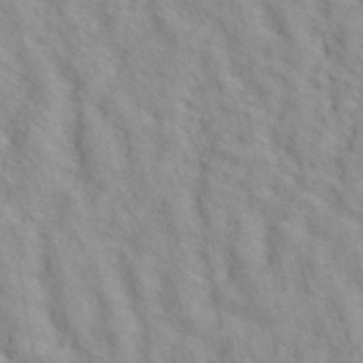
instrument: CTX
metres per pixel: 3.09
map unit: ANa
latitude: 40.7246
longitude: 28.9542
